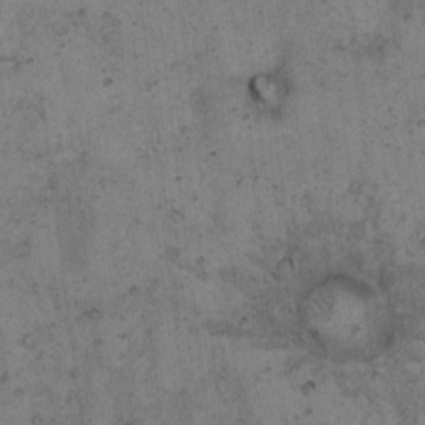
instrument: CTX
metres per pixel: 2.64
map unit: Hto
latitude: 8.4601
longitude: -59.0836
